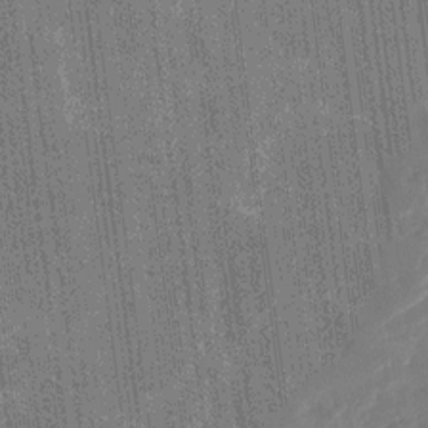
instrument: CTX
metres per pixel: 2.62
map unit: Ave
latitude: 15.3293
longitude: -138.2333
